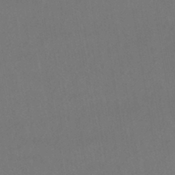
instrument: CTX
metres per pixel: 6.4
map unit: HNhu
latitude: -43.6910
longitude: 94.5195
